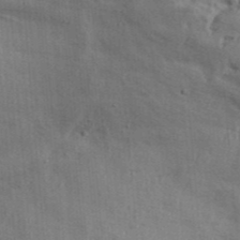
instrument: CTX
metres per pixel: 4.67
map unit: Aa
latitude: 32.4790
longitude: -135.4615
